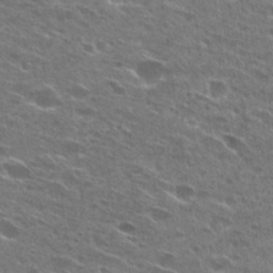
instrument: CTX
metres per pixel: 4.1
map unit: Hto
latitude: 27.1781
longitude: -45.8961
